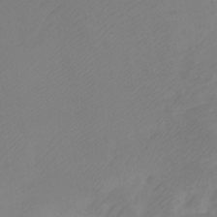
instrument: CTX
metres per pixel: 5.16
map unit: Ht
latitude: 1.7071
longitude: -35.2159
